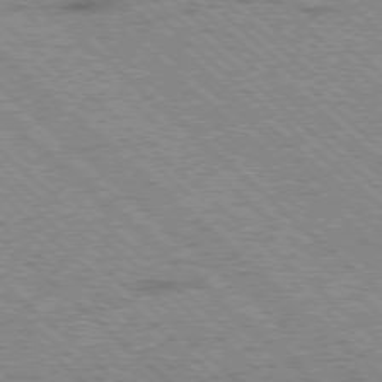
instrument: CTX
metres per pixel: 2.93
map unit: Ap
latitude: -78.3873
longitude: -49.6316
